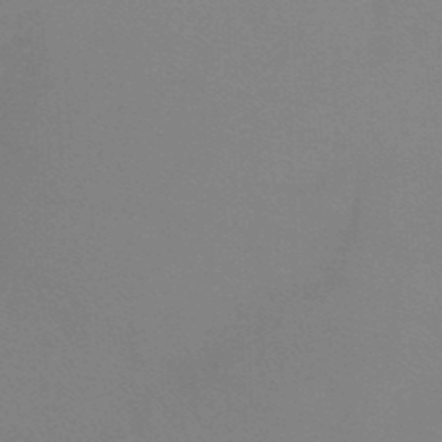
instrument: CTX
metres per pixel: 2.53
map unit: lHb
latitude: -45.5399
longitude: 63.9556
